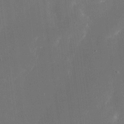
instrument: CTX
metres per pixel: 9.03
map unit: eHh
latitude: 18.0822
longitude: -70.5546
